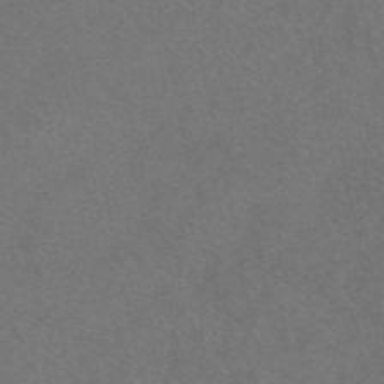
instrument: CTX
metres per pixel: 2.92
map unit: eAb
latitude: 48.5168
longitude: 108.3117
